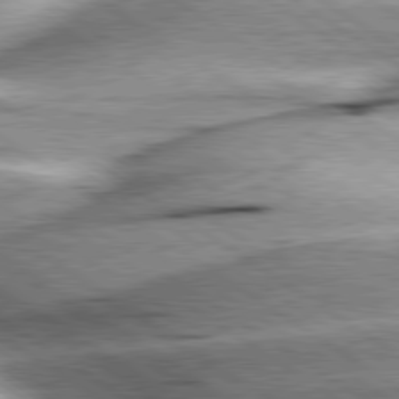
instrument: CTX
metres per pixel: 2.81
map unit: lApd
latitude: 79.7072
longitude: -155.5938
